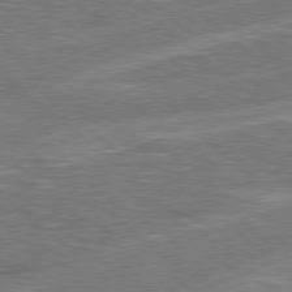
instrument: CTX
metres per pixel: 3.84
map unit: Hpe
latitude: 78.4034
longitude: -157.9717
